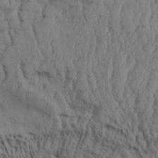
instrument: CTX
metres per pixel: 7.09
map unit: Aa
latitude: 32.7057
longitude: -136.0633
